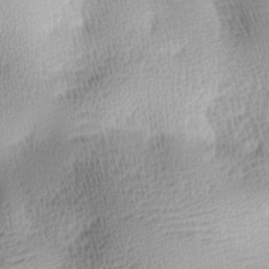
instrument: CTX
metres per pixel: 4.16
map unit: lAa
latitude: -10.0283
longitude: -124.6868
